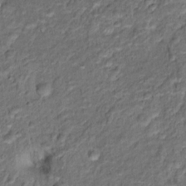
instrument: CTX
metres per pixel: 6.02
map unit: Hto
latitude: 15.9528
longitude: -40.0633
